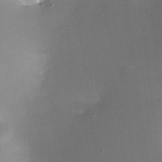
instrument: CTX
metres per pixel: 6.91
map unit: HNhu
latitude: 6.9703
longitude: 14.5574
